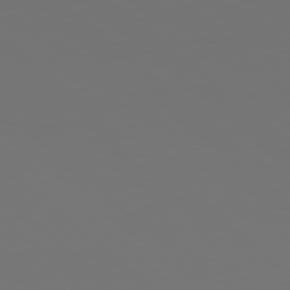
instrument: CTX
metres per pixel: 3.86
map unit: Hpe
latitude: 78.5168
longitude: -173.8205
